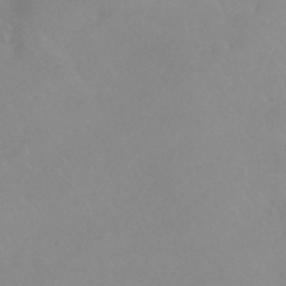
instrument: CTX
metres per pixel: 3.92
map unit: HNhu
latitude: -40.8597
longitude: 93.8044
